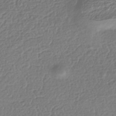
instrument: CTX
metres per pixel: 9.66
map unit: HNhu
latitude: -43.5021
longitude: 97.9556
